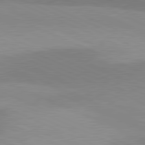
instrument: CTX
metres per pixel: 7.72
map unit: lApd
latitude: 81.3104
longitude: 124.9164
